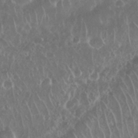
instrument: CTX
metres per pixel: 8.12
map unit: Nhu
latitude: 28.4034
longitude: -63.6127
